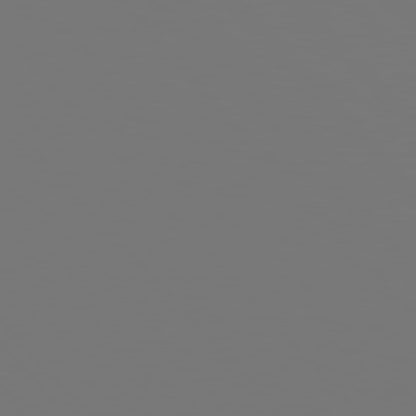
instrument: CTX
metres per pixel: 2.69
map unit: Hpe
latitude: 77.1214
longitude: -175.2159
